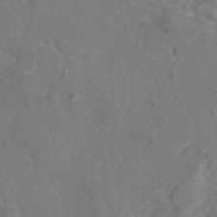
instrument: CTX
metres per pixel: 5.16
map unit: eAb
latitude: 45.9150
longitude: 107.8989
